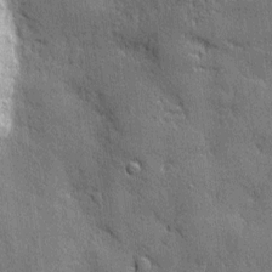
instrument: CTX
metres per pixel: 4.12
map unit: eHh
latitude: 4.2522
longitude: -75.2348
